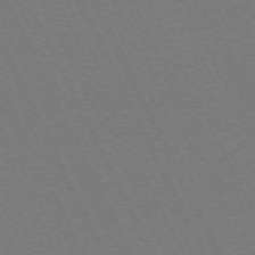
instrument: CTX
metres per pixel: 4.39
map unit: Hpe
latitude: -71.6722
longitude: 13.0864
